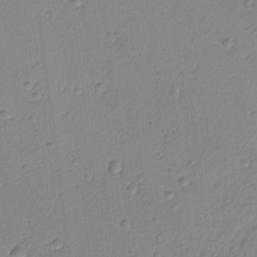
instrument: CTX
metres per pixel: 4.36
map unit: lAvf
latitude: -9.2187
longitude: -120.7058
